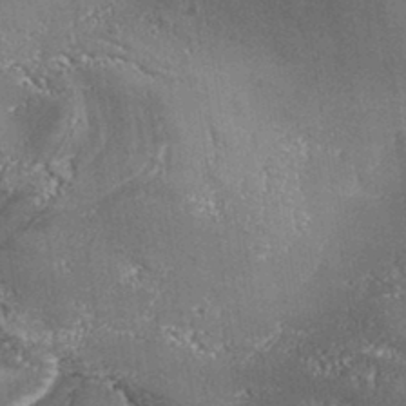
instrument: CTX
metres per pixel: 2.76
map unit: Aa
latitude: 34.7246
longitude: -135.6694
